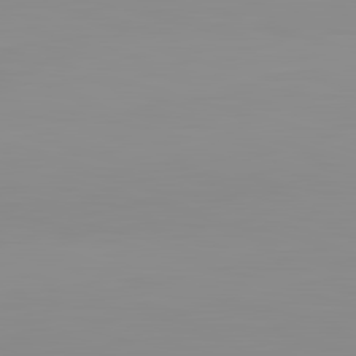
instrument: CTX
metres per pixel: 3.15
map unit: lApd
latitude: 83.1214
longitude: -134.8191
